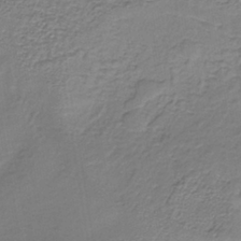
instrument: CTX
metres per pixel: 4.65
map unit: lHb
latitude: -36.3306
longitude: 59.0675
